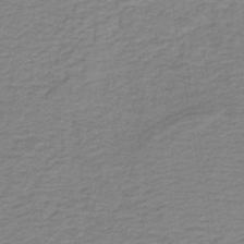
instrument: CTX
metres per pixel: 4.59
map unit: lHb
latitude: -41.4832
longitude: 52.9163
